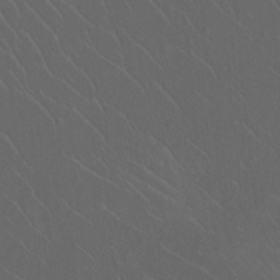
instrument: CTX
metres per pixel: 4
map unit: Htu
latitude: -11.6911
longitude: -73.1781
